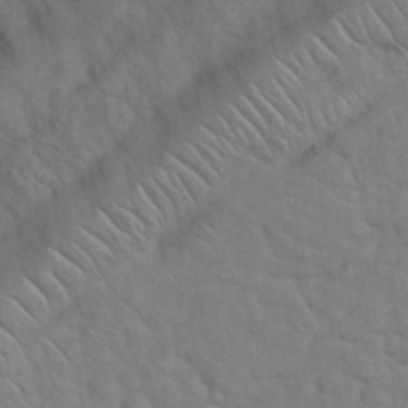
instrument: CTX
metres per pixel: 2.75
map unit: Nhu
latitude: 26.6869
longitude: -69.2159
